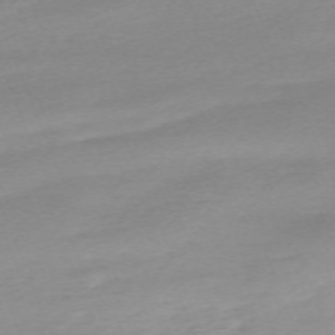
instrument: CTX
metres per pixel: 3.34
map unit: Nhu
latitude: -67.5210
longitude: 39.6533
